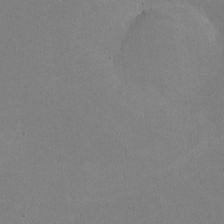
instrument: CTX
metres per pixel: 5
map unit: lHvf
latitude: -9.7478
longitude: -99.9717
